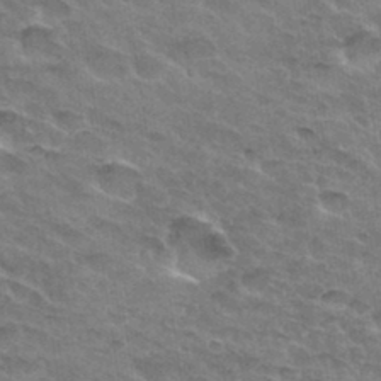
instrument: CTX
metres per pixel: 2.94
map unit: Hto
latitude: 33.2159
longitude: -46.9136
